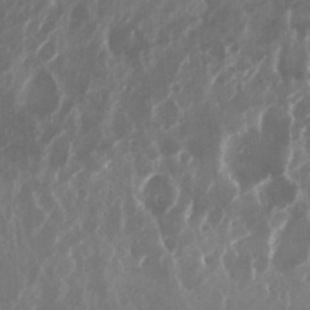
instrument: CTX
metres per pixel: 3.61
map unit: Nhu
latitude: 25.0458
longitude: -60.9324
